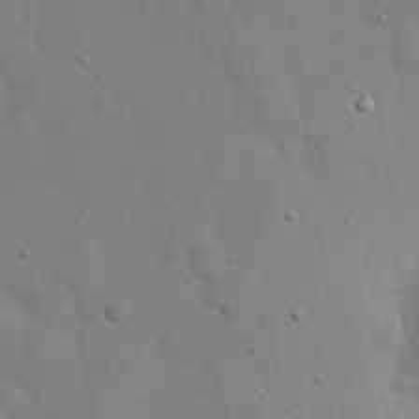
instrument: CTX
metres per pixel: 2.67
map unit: eHh
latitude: 21.0648
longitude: -62.8569
